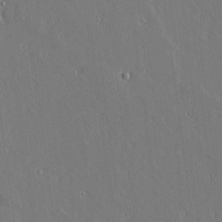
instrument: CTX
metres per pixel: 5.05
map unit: lAvf
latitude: 16.9703
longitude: -126.9514
